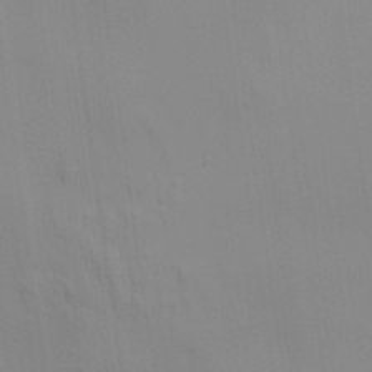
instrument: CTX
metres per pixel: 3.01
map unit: Aa
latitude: 28.3467
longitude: -138.9703
